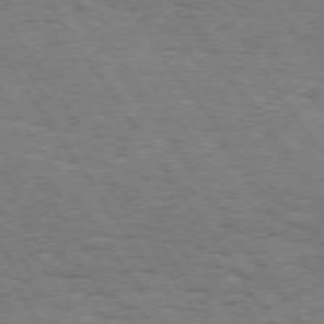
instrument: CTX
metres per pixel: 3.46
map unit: Hpe
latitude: 74.1011
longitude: -138.7624
